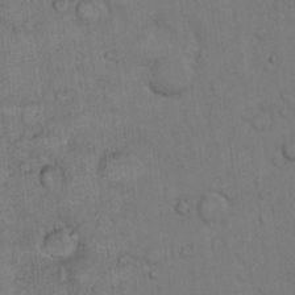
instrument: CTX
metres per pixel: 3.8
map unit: Hto
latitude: 11.6883
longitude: -58.0255
